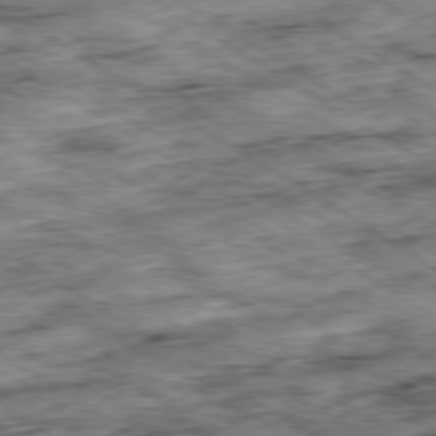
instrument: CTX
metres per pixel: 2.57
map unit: Ap
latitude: -80.2173
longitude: -49.7828
